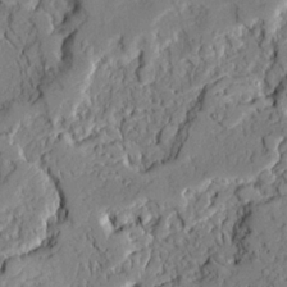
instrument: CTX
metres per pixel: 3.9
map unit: Ave
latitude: 21.9717
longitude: -129.3104
